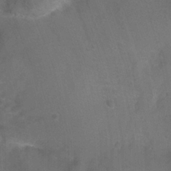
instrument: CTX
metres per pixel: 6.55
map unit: Ht
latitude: -3.6154
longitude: -27.2348
